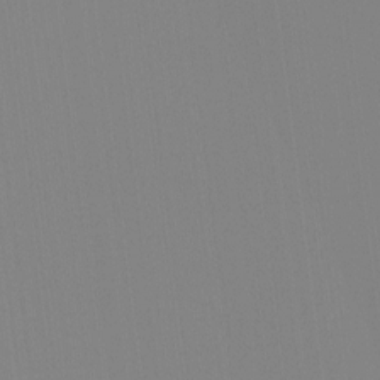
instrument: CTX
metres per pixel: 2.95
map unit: Hto
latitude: -8.2361
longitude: -51.2537
